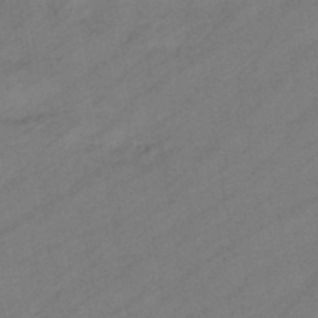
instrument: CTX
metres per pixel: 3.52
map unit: eHb
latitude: -44.5952
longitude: 85.2753
